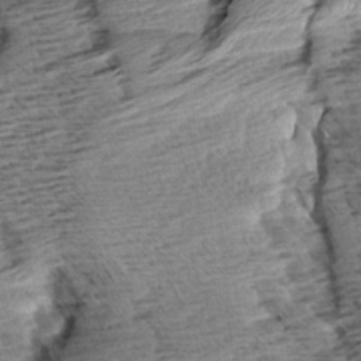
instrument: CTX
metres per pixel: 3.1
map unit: Aa
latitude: 8.3656
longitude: -138.6868
